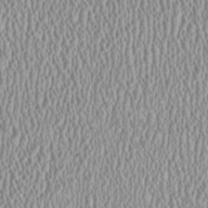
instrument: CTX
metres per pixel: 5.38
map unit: HNhu
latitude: -0.5574
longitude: 0.6708
